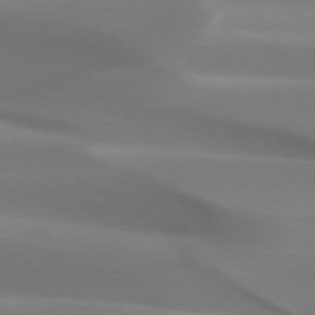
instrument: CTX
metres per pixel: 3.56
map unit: lApd
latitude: 73.2915
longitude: -50.2900
